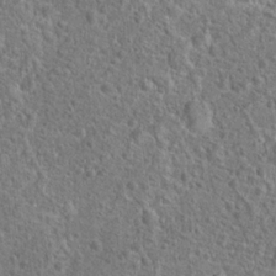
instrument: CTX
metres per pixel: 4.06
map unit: Hto
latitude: 18.8191
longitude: -42.7813
